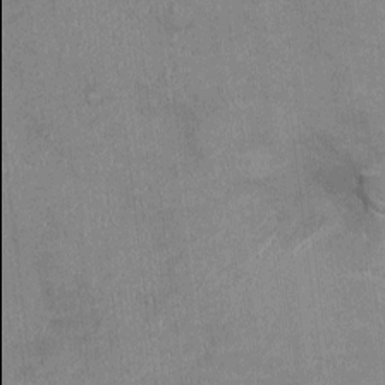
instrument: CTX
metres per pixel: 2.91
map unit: Ht
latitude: -3.9745
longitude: -13.9906
